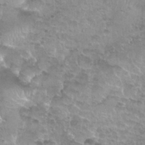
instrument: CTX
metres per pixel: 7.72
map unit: Nhu
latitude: 27.9339
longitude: -54.0444
